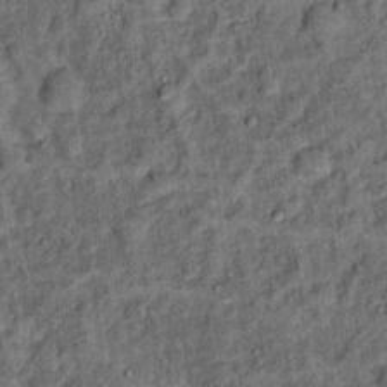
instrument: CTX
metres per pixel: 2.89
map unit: Hto
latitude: 14.3279
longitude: -34.5356
